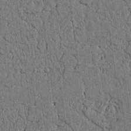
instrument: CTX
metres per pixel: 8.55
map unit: Nhu
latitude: 20.4412
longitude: -75.9717
